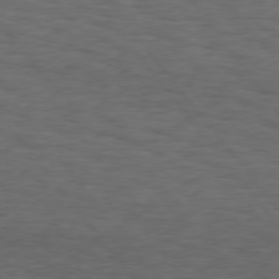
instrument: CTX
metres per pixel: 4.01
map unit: Hpe
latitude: 75.0647
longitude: -133.7639
